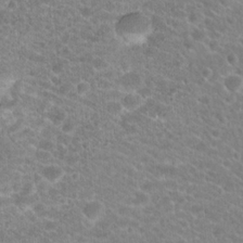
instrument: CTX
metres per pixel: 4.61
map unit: Hto
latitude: 20.1956
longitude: -38.9136
